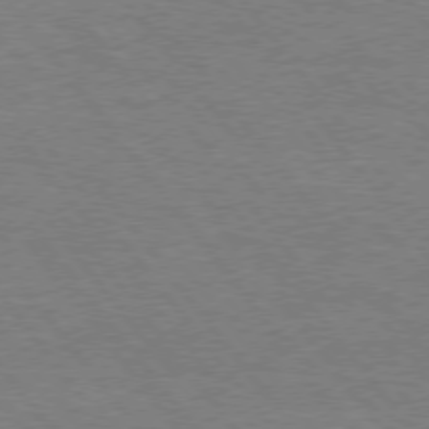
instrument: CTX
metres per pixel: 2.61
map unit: Hpe
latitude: 75.1403
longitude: -151.0458
